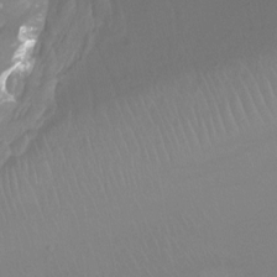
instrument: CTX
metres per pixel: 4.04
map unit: Ht
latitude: -13.4455
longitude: -43.8961
